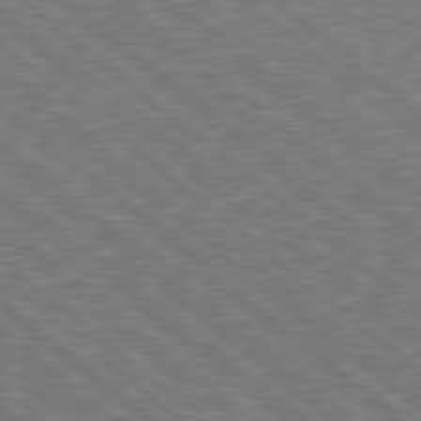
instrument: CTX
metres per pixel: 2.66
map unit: Hpe
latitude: 78.6302
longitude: -169.9906
